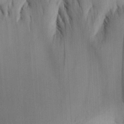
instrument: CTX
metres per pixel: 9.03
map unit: Aa
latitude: 31.0459
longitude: -144.3467
